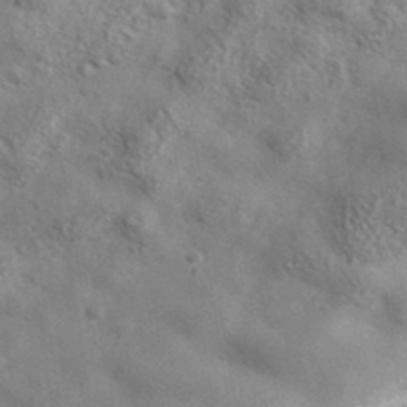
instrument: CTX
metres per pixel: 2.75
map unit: lHvf
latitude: 37.4238
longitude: -87.5938
